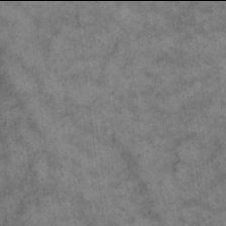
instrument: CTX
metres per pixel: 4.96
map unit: eHh
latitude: 13.9906
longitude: -64.5168
